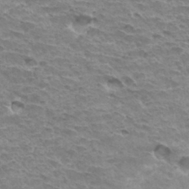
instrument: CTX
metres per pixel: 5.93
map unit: Hto
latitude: 31.7450
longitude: -40.4789
